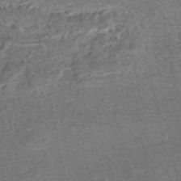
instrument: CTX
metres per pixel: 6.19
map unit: HNhu
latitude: -47.8800
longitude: 103.6911
